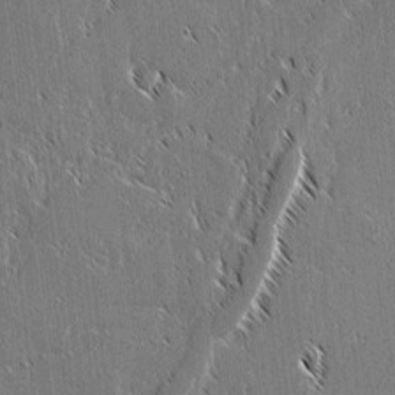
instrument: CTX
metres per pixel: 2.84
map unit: lAvf
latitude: 2.2144
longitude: -106.6302
